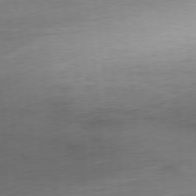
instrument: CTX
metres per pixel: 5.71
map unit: Ap
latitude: -76.8219
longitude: -73.0837
